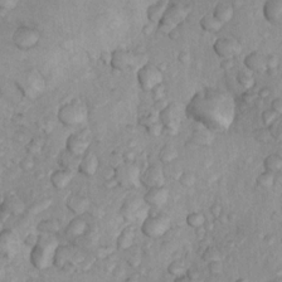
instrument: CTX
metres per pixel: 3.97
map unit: Nhu
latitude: 9.7450
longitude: -25.0080
